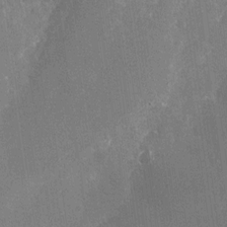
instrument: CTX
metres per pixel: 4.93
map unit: Nhu
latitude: -26.2928
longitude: -71.7261
